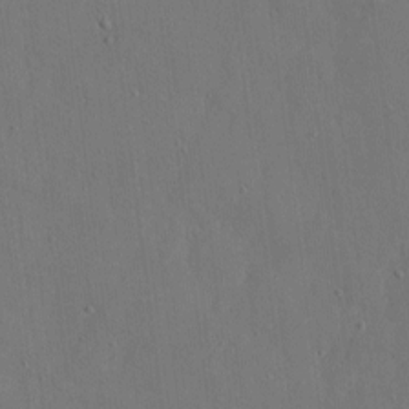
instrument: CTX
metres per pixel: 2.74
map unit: eHh
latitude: 6.2900
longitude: -68.4790
